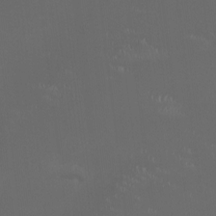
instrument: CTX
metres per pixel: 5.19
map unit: HNhu
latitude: 0.4979
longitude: -2.4601
